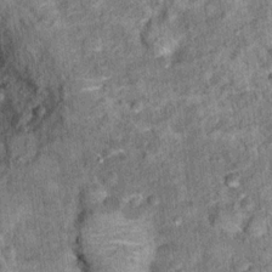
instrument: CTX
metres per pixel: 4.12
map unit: Hto
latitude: 14.8002
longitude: -34.7624
